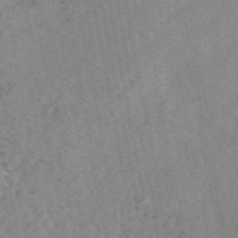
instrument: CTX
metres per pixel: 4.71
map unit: eAb
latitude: 48.8191
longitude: 106.9731
